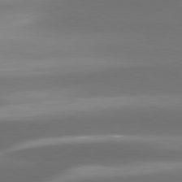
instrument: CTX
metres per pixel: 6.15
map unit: lApd
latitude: 80.3278
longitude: -138.8758
